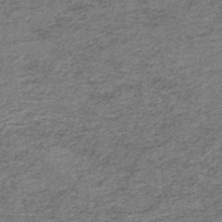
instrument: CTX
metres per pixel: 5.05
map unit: HNb
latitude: -44.4062
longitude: 49.9556
